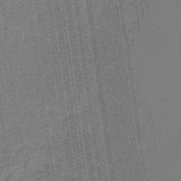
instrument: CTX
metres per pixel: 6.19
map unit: eHb
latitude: -30.6896
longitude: 64.4818
